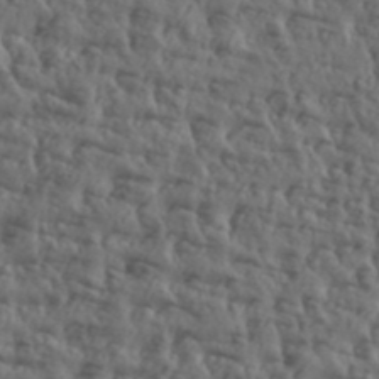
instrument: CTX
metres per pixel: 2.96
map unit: Aa
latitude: 30.4034
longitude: -136.0444
